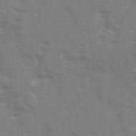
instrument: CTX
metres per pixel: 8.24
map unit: Ave
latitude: 12.8569
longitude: -102.7813
